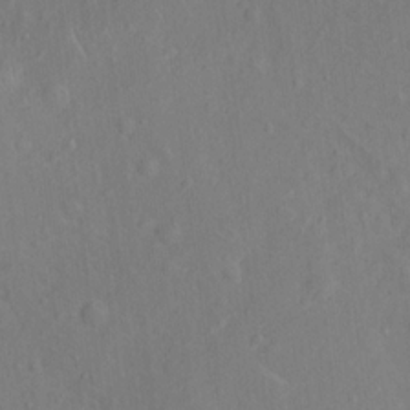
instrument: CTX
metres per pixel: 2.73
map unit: Ht
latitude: 14.2334
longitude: -41.6693
